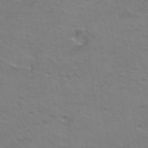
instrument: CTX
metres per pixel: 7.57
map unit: Hto
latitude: 38.7057
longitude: -41.9150
